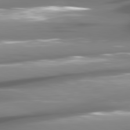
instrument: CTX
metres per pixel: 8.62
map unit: lApd
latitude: 81.0836
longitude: -144.6490
